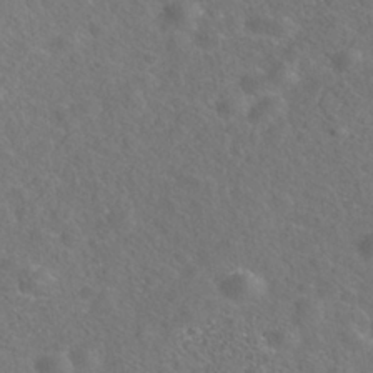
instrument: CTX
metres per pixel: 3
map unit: Nhe
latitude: -40.8030
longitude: -99.9528
